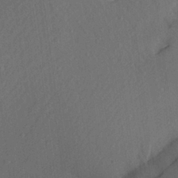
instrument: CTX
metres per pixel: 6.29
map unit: Aa
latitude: 22.1389
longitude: -147.2726
